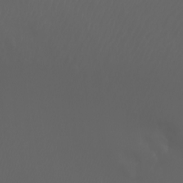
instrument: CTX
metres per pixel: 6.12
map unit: Nhu
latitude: -7.2187
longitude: -74.1011
